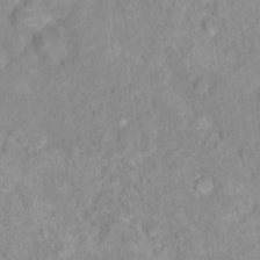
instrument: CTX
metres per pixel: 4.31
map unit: Nhu
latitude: 16.3467
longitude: -31.8773
